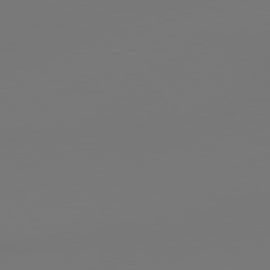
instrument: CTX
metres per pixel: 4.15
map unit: Hpe
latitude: 77.8583
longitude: 179.8800
